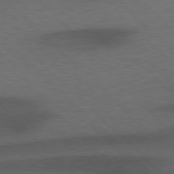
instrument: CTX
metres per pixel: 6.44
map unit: Hpe
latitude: 77.4993
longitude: -153.2159
